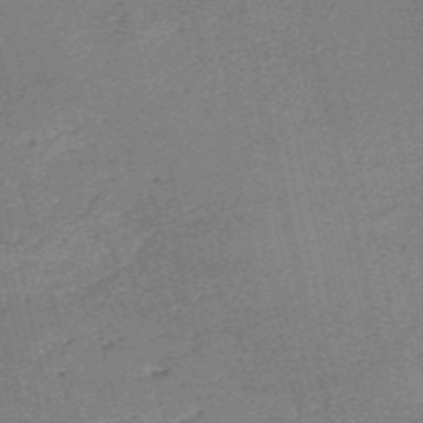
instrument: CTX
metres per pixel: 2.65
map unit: HNb
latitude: -54.1228
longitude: -40.0633
